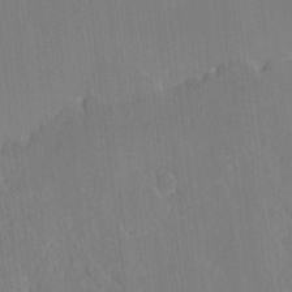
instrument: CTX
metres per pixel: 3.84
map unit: HNhu
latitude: 6.3089
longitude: 2.8030
